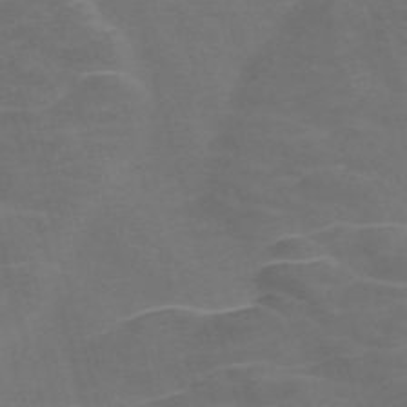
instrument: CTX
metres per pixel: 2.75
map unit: Nve
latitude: -58.5195
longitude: 65.6722
